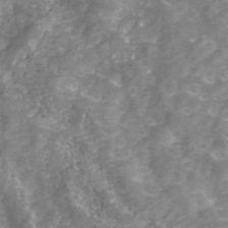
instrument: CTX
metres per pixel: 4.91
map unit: ANa
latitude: 40.5545
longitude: 34.2739
